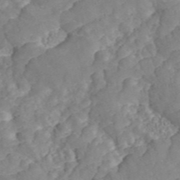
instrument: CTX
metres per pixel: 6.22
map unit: ANa
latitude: 46.7058
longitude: 49.6911
